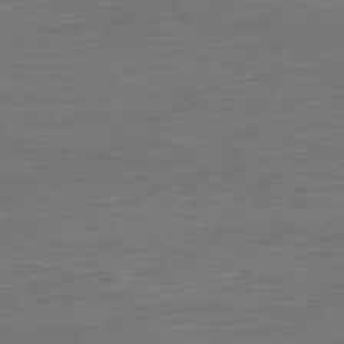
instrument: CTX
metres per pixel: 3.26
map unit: Ap
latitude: -75.8234
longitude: -93.5938
